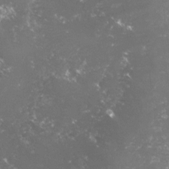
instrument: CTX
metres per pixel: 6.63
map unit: lHvf
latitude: -15.6344
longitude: -100.1956
